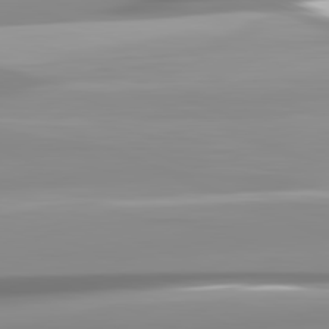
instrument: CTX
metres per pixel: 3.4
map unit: lApd
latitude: 82.0444
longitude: -138.1389
